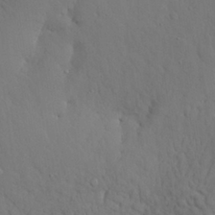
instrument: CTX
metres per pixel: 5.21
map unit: Nhu
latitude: 27.2537
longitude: -72.5924
